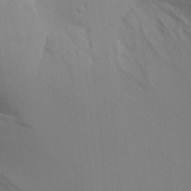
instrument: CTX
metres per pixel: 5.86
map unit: Aa
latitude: 28.4601
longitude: -139.5182
